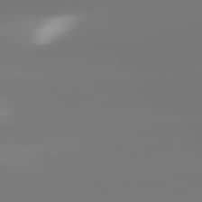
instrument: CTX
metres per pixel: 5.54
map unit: lApd
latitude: 81.7072
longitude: -150.6301
